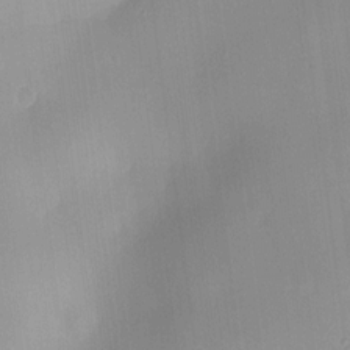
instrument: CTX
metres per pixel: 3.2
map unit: HNhu
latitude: 10.8758
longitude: 9.5399
